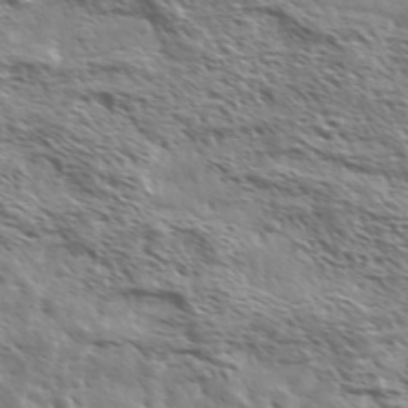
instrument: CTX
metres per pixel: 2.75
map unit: Ave
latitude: 37.0837
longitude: -111.3860
